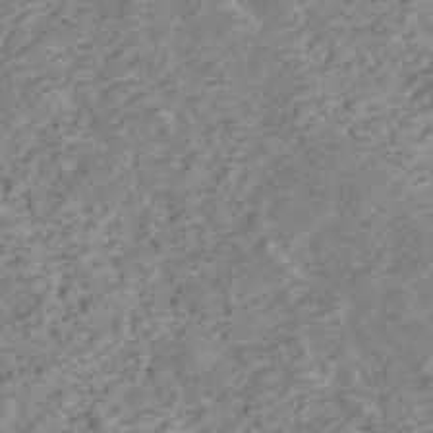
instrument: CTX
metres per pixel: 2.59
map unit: ANa
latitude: 45.8583
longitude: 22.2929
